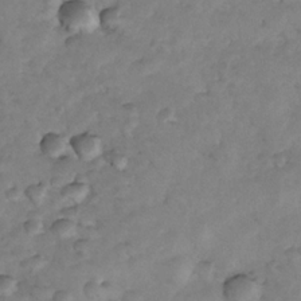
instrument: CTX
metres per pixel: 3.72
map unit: Nhe
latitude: -34.8030
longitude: -143.7639
